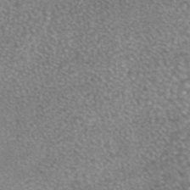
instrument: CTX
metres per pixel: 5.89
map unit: eAb
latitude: 45.0458
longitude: 105.0864
